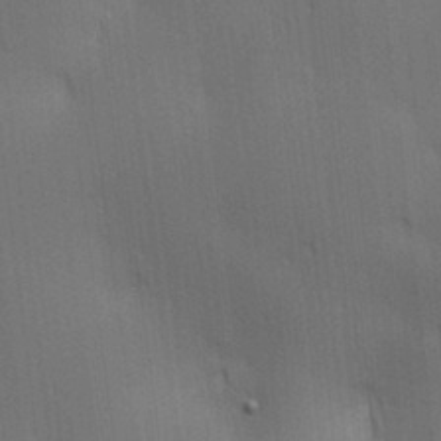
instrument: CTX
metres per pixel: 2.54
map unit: lAa
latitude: 11.4993
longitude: -108.6868
